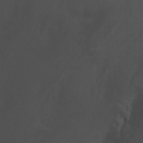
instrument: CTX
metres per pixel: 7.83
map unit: Nhu
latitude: -9.3510
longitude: -78.2523
